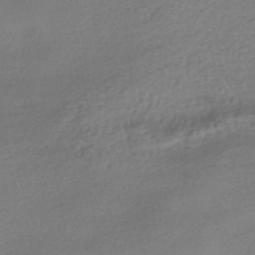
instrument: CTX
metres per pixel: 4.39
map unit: HNhu
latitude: -41.3509
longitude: 95.6721
